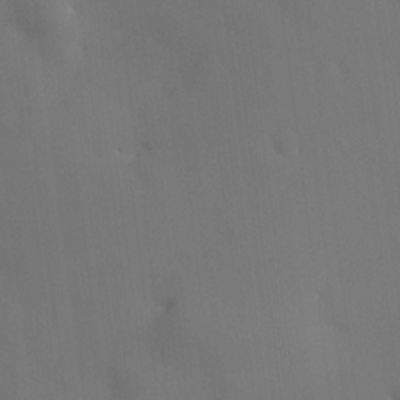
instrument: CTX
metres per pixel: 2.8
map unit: HNhu
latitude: 10.1011
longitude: 15.7100
